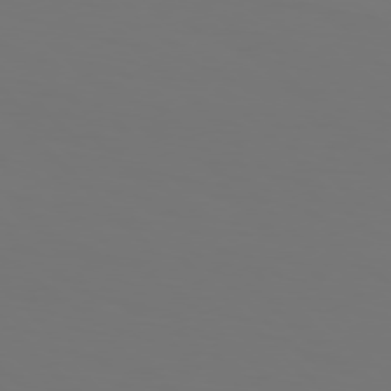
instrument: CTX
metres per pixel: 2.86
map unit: Hpe
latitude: 76.8002
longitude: -134.4223
